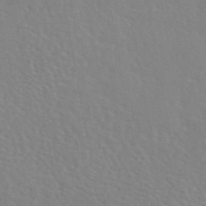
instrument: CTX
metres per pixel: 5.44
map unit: eAb
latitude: 45.4048
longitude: 112.8030
